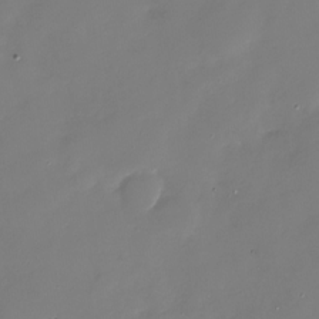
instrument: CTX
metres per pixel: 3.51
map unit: Nhu
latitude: -28.8786
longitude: -75.9150
